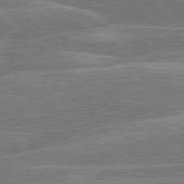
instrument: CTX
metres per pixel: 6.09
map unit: lApd
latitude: 79.9150
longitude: -129.6316
